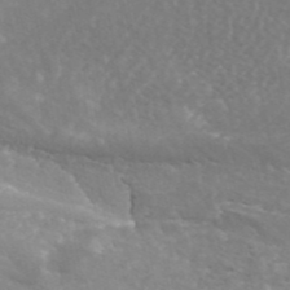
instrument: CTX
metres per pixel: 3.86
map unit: ANa
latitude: 43.2726
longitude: 24.0472
